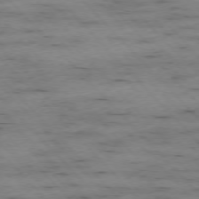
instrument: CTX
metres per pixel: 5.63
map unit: Ap
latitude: -76.4629
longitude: -89.5749
